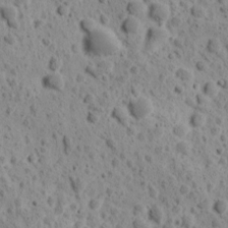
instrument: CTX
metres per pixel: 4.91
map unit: Ave
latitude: 11.1781
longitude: -105.7828
